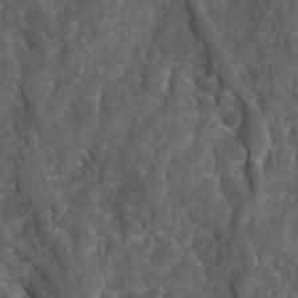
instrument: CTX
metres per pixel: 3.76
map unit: Ave
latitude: 15.8962
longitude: -132.4223
